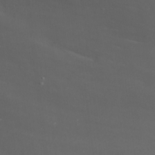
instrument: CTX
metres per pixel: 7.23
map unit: Nhu
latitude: -9.2943
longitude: -78.9325
